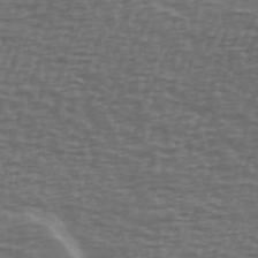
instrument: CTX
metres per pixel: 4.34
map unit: Ave
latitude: 39.9150
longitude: -113.1970
